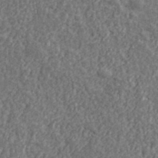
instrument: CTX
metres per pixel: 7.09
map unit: lHvf
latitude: 37.9906
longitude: -89.6694
